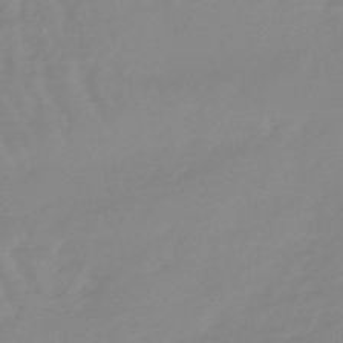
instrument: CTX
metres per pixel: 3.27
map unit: lHb
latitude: -48.0472
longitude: 77.4076
